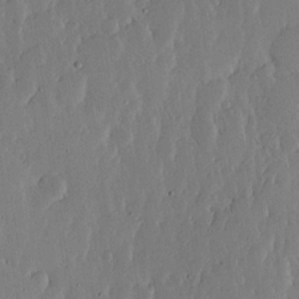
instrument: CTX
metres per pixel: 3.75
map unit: lHvf
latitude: 17.1403
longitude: -115.2914
